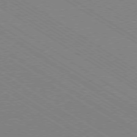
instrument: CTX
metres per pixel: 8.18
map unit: Ap
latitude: -78.5951
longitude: -84.0633
